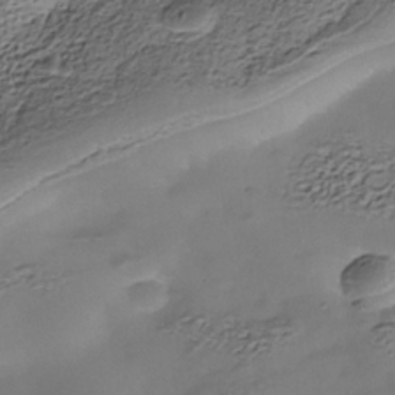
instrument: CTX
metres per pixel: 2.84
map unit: Nhe
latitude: -38.2173
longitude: -116.9325
